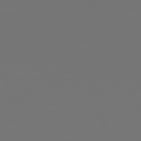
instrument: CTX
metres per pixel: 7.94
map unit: Hpe
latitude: 75.4238
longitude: -129.8583
